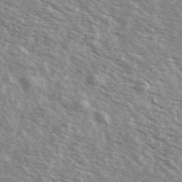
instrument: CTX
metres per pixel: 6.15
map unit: Ave
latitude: 39.8961
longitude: -109.2726
